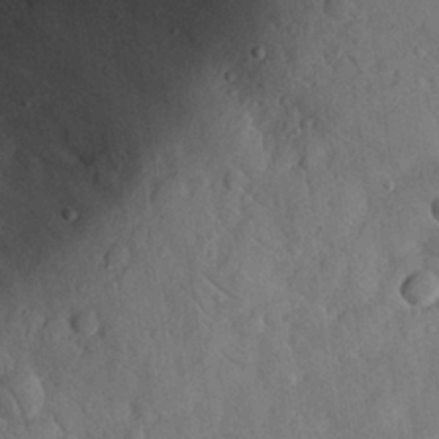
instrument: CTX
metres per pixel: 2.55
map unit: eHh
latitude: 27.8017
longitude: -79.6316
